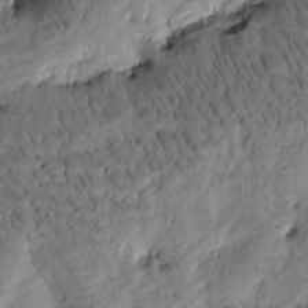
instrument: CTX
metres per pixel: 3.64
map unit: Htu
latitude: -3.5399
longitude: 171.2754
